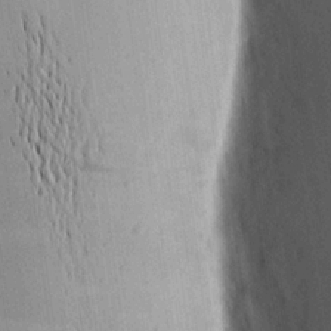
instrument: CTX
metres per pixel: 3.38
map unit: Aa
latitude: 16.0633
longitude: -148.1200
